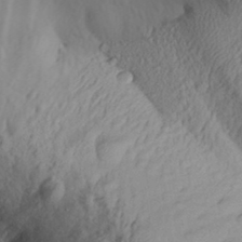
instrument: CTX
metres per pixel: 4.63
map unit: Aa
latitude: 30.2712
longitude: -135.8961
